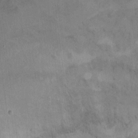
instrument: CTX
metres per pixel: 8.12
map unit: Ht
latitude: 5.6127
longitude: -36.6491
